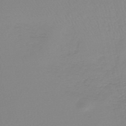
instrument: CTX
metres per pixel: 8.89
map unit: lHb
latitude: -44.7463
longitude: 55.9556
